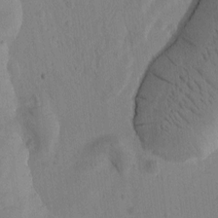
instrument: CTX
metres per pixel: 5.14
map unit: Htu
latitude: -3.4832
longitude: 172.9730
